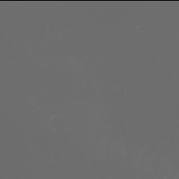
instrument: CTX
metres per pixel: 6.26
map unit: Htu
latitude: -6.0094
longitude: -70.1956
